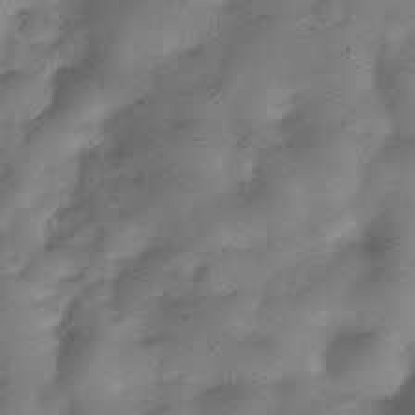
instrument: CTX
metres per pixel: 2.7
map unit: Hve
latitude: -31.7288
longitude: 91.0298
